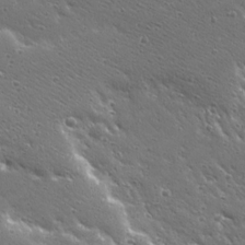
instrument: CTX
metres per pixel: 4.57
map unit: Ave
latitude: 19.8394
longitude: -137.1026
